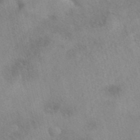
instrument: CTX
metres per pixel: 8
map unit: eAb
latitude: 40.4223
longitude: 109.1053
